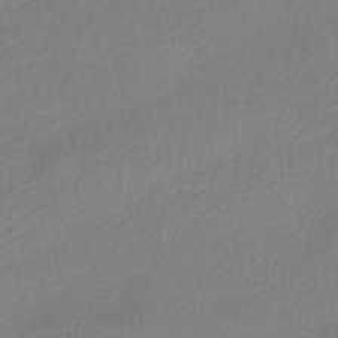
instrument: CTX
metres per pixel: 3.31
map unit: HNhu
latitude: -41.2187
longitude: 95.3320
